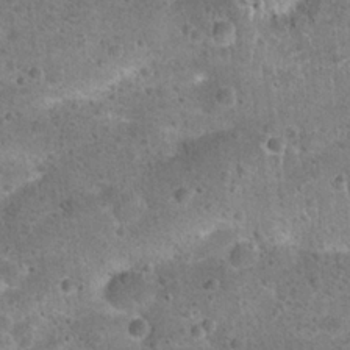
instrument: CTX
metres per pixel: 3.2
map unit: Hto
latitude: 22.4979
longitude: -49.6505
